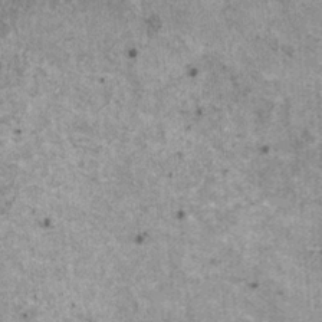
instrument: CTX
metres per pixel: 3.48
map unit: HNhu
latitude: 1.6505
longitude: 4.7652
